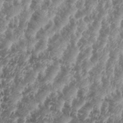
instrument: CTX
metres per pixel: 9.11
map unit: eHh
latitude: 35.2159
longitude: -135.8583
